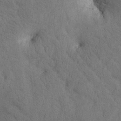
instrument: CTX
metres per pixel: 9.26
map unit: Htu
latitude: -0.1228
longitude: 174.5762
